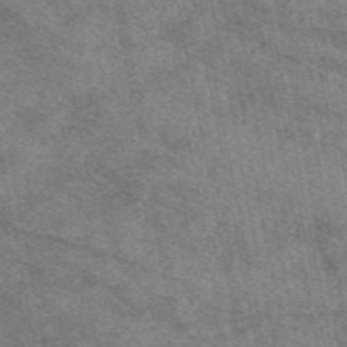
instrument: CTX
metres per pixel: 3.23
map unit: eAb
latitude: 47.6883
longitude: 121.8233
